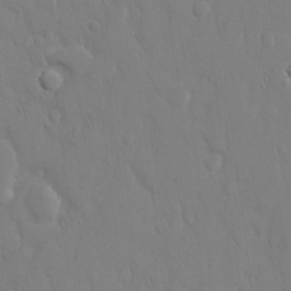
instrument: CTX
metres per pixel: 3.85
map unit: eHh
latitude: 14.2712
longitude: -71.3859
